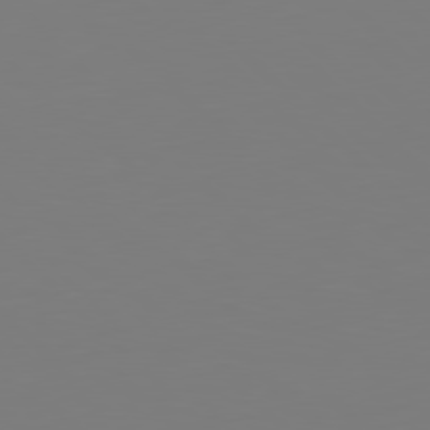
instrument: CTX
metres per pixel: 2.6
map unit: Hpe
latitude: 78.8002
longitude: -166.8947
